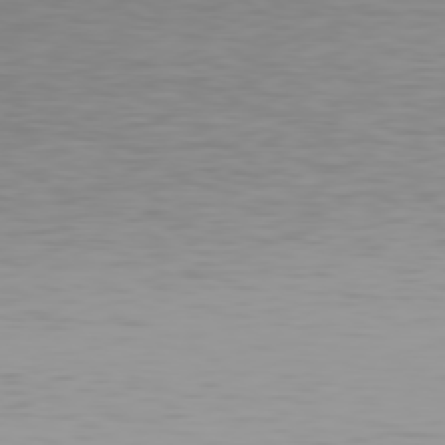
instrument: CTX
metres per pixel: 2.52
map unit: Hpe
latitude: 78.3656
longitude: -138.6679
